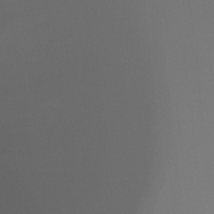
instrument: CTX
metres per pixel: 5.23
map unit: Ht
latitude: -15.8045
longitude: -42.7813
